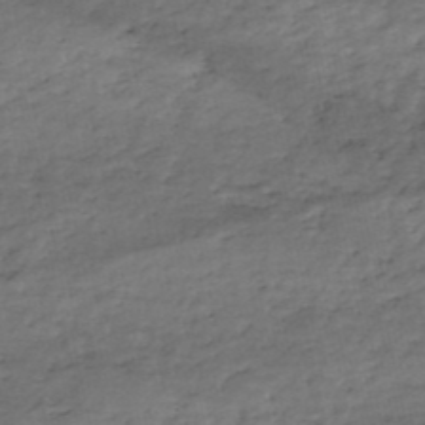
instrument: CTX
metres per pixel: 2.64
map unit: eHh
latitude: -51.3887
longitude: -24.2144
